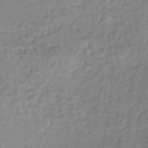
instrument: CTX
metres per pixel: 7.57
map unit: lHb
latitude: -42.5384
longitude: 68.7841
